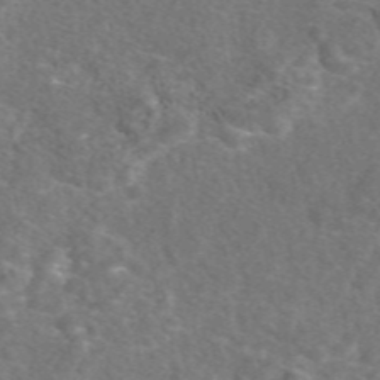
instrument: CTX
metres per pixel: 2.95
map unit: eAb
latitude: 47.9717
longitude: 111.9745
